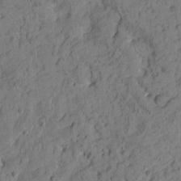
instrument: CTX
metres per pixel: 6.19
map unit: Htu
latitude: -2.9541
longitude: 175.0297
